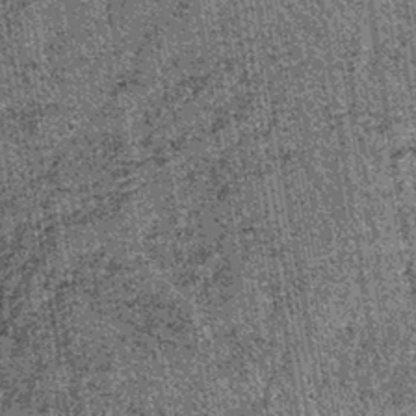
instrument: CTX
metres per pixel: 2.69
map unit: lHb
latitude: -38.1039
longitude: 67.5966
